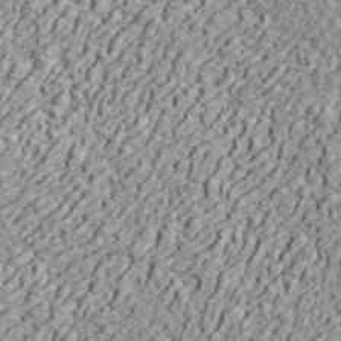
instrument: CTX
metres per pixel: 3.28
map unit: ANa
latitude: 44.5734
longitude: -85.0270
